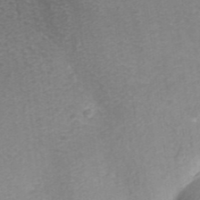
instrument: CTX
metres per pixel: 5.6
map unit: ANa
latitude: 35.4426
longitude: 13.9367
